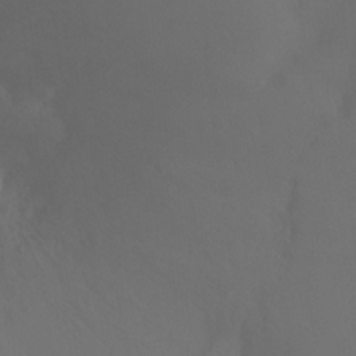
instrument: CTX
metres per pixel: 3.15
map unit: Ht
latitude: -9.9367
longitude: -33.0836
